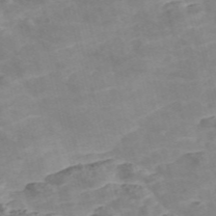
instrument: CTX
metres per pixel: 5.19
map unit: Nve
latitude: -56.9541
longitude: 50.9353
